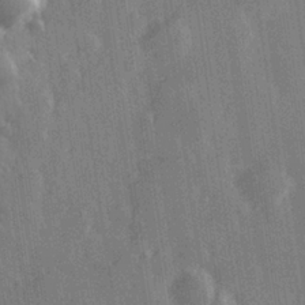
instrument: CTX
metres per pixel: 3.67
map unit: Hve
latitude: 28.2144
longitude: 147.1431
